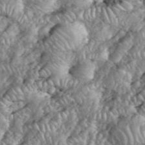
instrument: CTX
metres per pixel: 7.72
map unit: eHh
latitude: 38.8002
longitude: -56.7624
